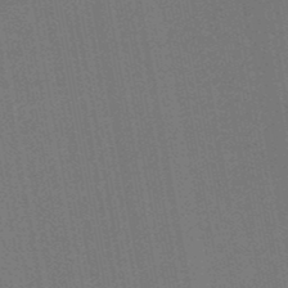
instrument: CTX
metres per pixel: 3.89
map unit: lHb
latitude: -49.0298
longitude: 73.7288
